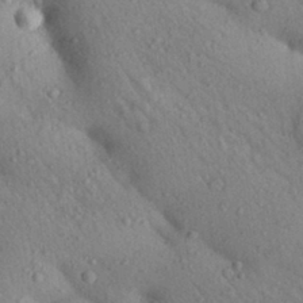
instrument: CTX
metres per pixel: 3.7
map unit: Aa
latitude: 30.0633
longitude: -147.9339
